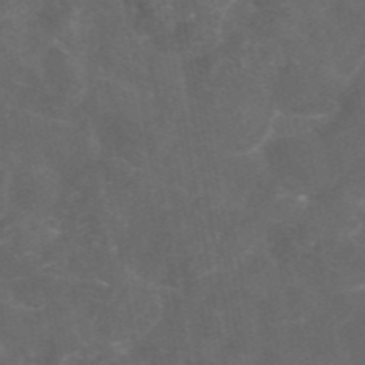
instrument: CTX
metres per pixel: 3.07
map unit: eAb
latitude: 46.3657
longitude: 126.0472
